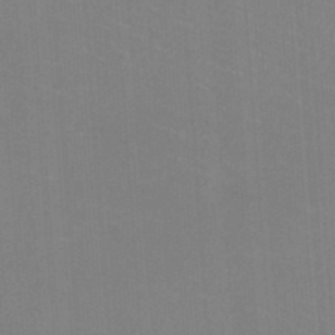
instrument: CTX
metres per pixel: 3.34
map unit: HNhu
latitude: -1.9556
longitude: -1.8772
